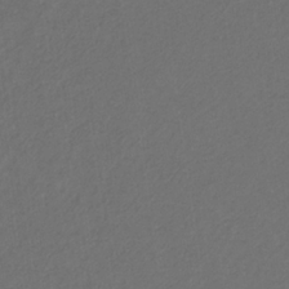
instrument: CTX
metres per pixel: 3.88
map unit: eHb
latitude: -32.0094
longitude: 70.2362
